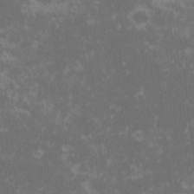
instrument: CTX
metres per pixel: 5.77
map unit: eHh
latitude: -0.9920
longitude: -85.5749
